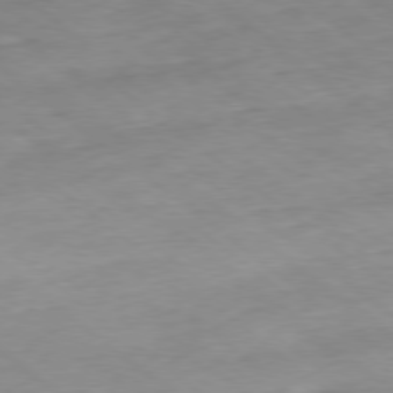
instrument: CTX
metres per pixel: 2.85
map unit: Hpe
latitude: -78.9730
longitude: 11.1620
